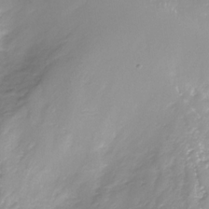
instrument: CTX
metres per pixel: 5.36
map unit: Nhe
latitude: -32.3118
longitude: -93.2537
